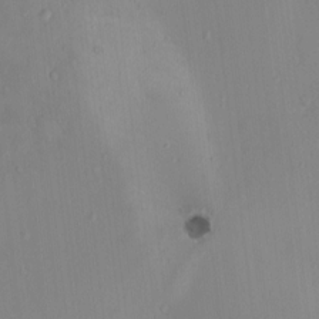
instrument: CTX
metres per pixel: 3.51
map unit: HNhu
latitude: 5.8016
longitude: 1.8234
